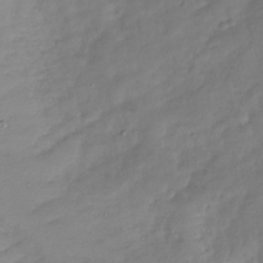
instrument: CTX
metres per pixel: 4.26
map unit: Nhu
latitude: -29.0864
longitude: -58.7435
